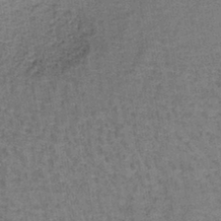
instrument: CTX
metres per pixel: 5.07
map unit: lHb
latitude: -40.6329
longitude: 57.3698
